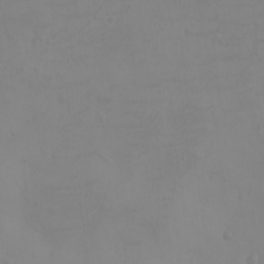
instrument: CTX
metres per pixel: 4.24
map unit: eHh
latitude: -3.0297
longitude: -74.7624
